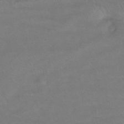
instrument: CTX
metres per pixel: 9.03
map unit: eHb
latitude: -42.9352
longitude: 84.5006
